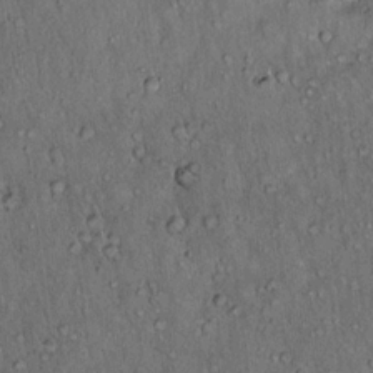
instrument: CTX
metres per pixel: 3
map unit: Hto
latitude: 15.7261
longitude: -59.0081
